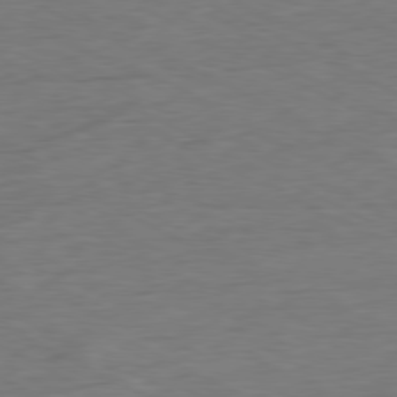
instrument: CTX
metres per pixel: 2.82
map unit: Ap
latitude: -80.1795
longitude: -82.5167
